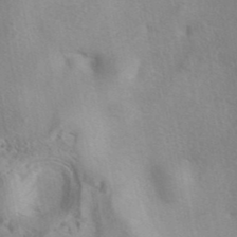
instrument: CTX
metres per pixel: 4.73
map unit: eAb
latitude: 41.2159
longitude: 105.1809
